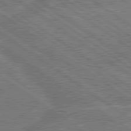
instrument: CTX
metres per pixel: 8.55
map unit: lApd
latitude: 79.7828
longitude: -144.8569
